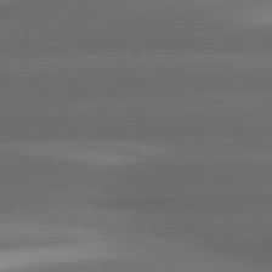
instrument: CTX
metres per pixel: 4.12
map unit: lApd
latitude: 81.0269
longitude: -143.3293
